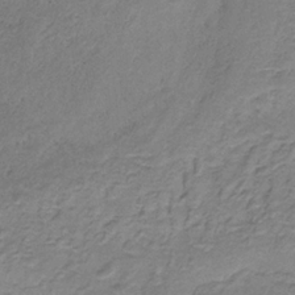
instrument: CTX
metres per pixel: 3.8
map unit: HNb
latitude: -31.7477
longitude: 61.3132
